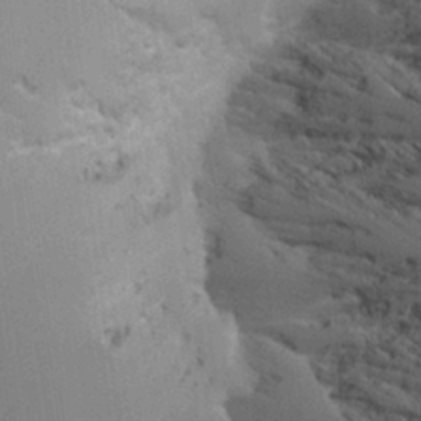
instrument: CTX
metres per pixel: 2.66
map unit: HNhu
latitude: 0.7813
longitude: -4.1200
